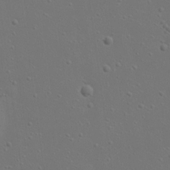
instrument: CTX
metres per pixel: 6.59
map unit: eHh
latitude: 23.3104
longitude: -69.7450
